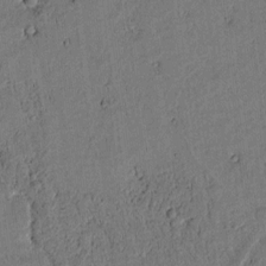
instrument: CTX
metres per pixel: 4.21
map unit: lAvf
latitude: 4.5357
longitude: 168.8030
